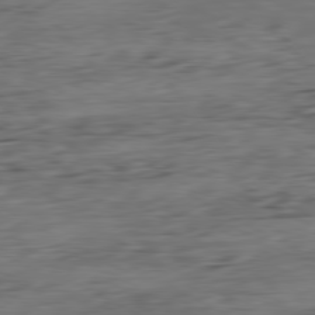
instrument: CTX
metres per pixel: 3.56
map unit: Ap
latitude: -80.6708
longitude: -95.8584
